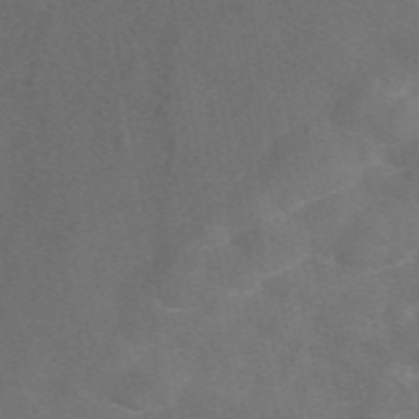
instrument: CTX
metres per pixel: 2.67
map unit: eAb
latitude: 47.3482
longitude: 117.3887
